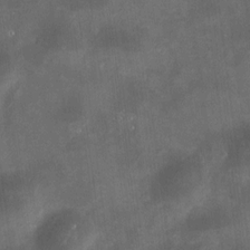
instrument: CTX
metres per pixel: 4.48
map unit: HNhu
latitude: 10.3845
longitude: 11.1242
